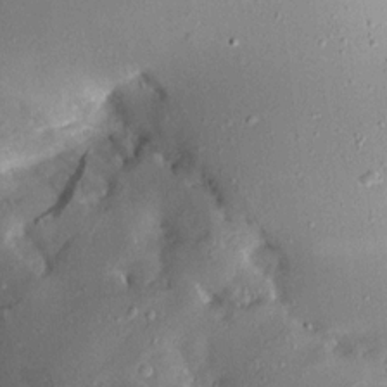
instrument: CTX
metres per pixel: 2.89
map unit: Aa
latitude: 13.7072
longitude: -144.0444
